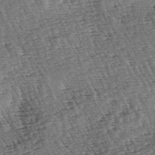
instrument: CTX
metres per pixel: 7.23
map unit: lAa
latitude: -4.0094
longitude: -122.5546
